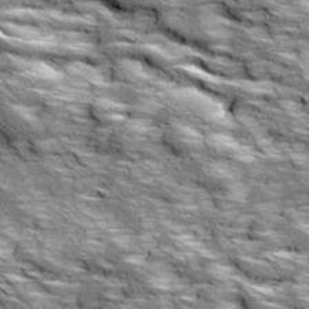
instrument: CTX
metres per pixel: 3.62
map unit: Ave
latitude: 18.8191
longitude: -135.7071
